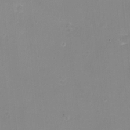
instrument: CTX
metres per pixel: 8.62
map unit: eHh
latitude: -12.2362
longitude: -60.7057
